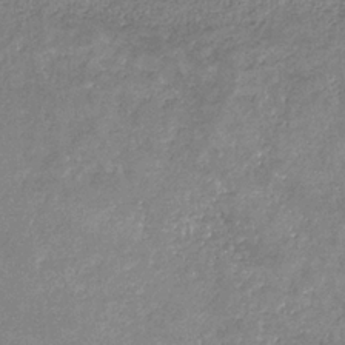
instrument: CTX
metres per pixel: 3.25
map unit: eHb
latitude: -34.0094
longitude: 73.7100
